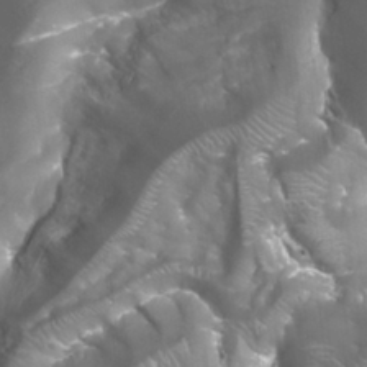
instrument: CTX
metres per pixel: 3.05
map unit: Nhu
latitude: 27.4427
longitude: -56.0633
